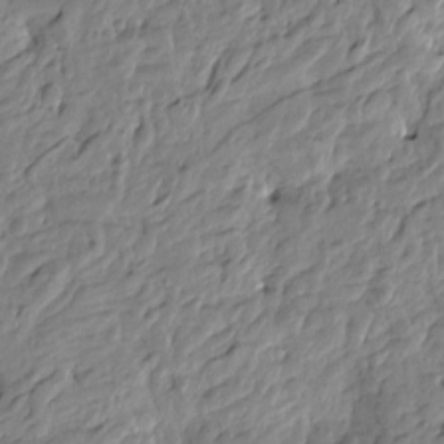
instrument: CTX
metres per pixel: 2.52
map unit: Htu
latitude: -3.5021
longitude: 178.7274
